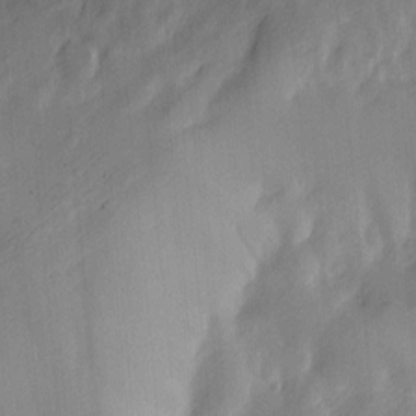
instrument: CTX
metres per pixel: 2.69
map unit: Ave
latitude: 0.2522
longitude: -112.7813
